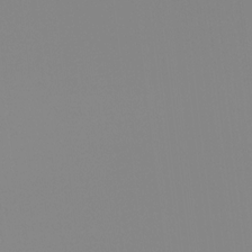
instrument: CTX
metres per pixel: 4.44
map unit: Hto
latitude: -8.2928
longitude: -49.9339
